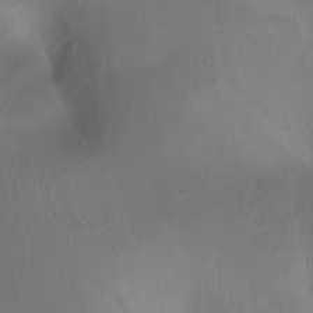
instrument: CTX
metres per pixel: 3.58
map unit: Nhu
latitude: -12.1417
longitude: -41.5938
